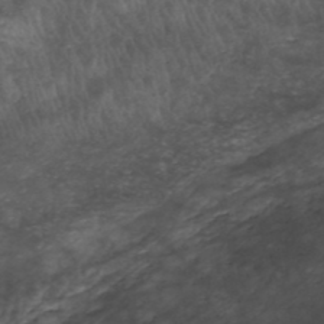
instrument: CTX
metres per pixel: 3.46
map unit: HNhu
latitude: -48.1606
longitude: 28.5763
